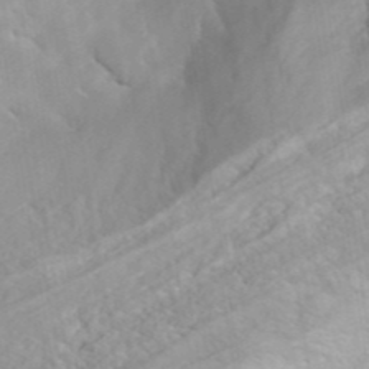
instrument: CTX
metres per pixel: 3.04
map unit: ANa
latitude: 41.9906
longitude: 52.8219
